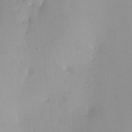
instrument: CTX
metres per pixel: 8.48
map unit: HNhu
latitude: 5.6694
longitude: 9.0108
